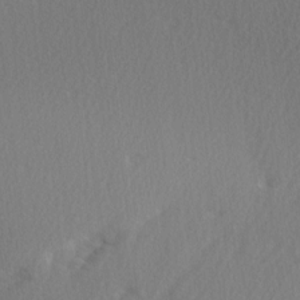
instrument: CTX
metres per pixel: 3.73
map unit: Ave
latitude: 2.8569
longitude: -111.1214
